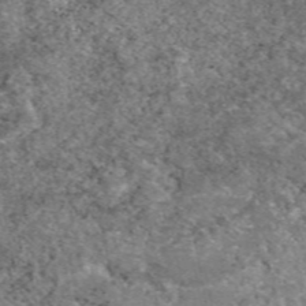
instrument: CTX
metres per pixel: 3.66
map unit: eAb
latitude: 49.2915
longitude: 110.1039
